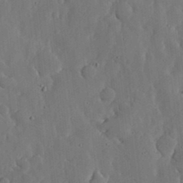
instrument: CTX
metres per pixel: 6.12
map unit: lHvf
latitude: 18.4979
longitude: -113.1025
